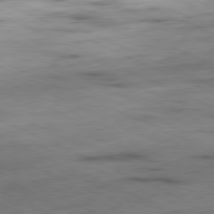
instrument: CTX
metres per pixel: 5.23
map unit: Ap
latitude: -81.3132
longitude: -71.4048
